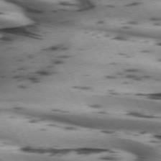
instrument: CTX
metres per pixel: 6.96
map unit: lApd
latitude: 71.8205
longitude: -52.5735
